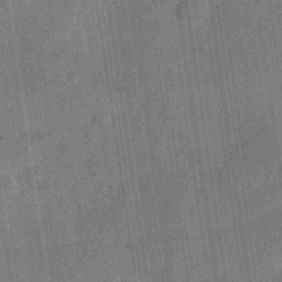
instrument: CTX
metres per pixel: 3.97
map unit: Hve
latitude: -28.6519
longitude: 92.0661
